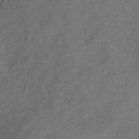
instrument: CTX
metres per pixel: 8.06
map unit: Hve
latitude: -33.1431
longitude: 89.6344
